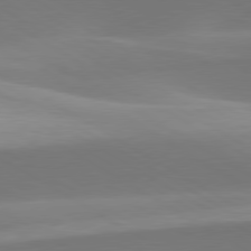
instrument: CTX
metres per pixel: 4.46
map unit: lApd
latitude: 79.8206
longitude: -93.9528
